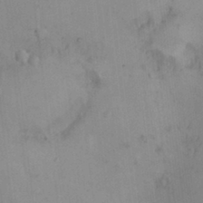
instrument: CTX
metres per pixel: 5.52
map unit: HNhu
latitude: 8.5735
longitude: -0.9324
